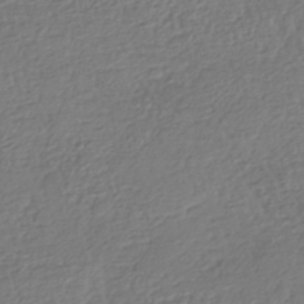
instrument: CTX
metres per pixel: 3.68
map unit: HNhu
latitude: -42.4440
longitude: 98.1039
